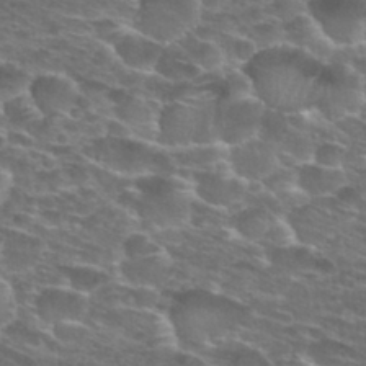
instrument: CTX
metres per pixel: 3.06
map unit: Hto
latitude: 28.3089
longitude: -48.7624
